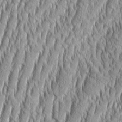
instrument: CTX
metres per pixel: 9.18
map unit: Aa
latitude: 8.9325
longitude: -129.7827
